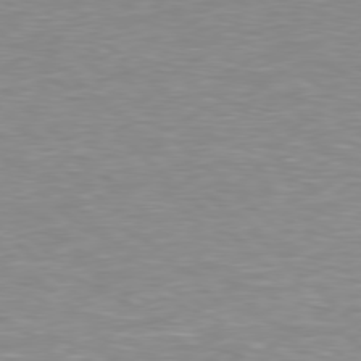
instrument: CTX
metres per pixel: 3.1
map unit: Hpe
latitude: 78.1956
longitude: -148.1956
